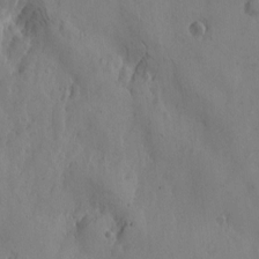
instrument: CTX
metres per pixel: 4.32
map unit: Htu
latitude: -3.1620
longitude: -177.1025
